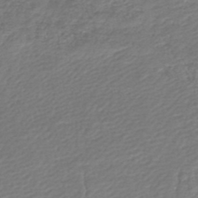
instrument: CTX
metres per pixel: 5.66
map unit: lHb
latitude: -46.3495
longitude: 73.6722
